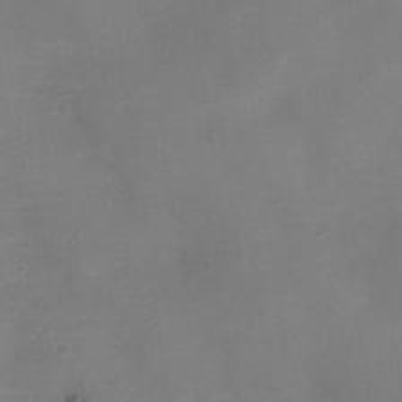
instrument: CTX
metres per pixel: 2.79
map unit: Ht
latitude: 1.4426
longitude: -21.3671
